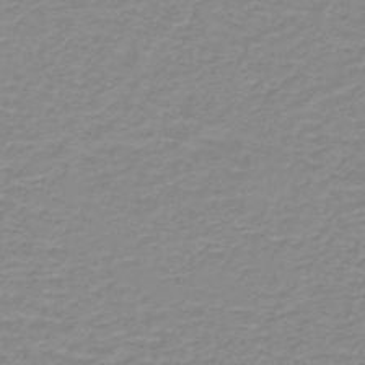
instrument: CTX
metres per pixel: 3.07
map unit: lHb
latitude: -44.0661
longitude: 55.0864
